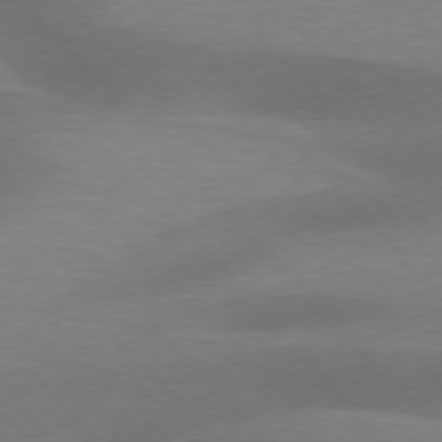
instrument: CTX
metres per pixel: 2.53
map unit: lApd
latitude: 77.1781
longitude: -59.0270
